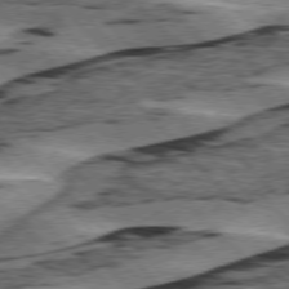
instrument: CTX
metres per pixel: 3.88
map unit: lApd
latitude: 76.1766
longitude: -78.4223
